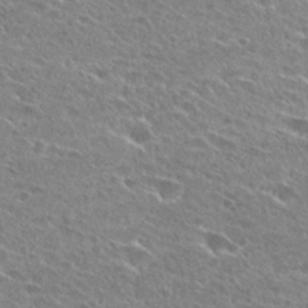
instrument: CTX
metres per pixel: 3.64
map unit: Hto
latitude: 26.5357
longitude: -44.0255
